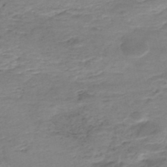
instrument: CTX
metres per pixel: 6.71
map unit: Nhe
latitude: -47.9745
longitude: -171.1970
